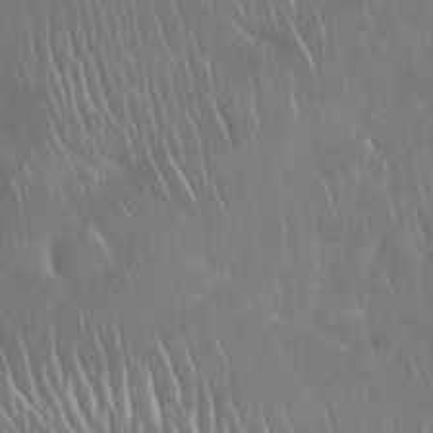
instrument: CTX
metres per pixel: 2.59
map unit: Nhu
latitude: 28.1955
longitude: -63.0648
